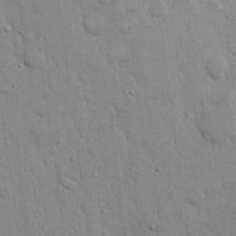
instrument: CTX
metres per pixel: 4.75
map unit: eHh
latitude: 19.7638
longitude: -61.6883
